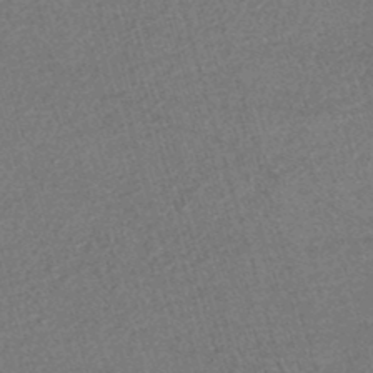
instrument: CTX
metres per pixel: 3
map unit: HNhu
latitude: -47.2565
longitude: 99.5588
